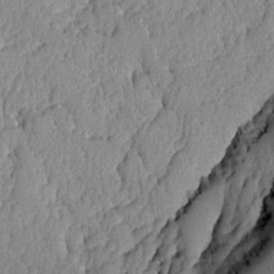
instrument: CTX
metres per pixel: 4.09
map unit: Ave
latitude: -9.0864
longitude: -116.5357
